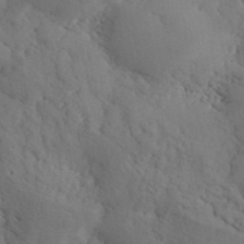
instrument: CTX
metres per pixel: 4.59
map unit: ANa
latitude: 41.1592
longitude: 52.5762
